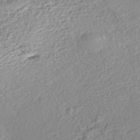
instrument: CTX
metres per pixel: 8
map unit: Nhe
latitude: -47.2565
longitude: -172.5356
